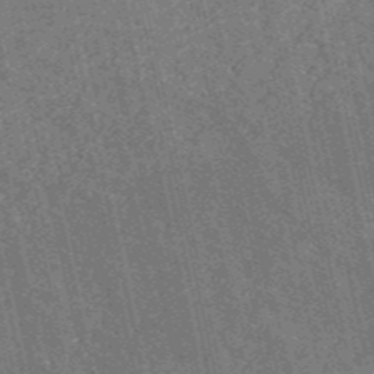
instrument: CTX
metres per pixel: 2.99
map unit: HNb
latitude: -52.8408
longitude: -38.2711
